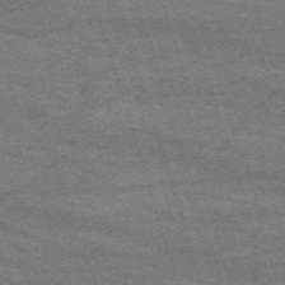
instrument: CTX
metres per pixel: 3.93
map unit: eHh
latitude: -63.0675
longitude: 53.6344
